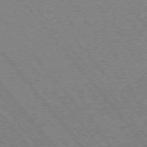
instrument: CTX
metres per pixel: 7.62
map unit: Ap
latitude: -75.9178
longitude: -95.2726
